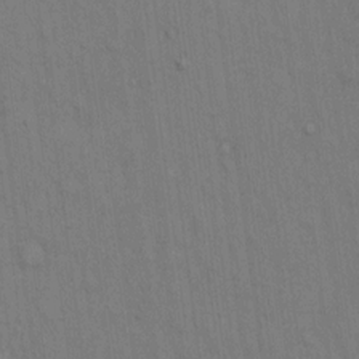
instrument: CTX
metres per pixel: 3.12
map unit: Hto
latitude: 14.2901
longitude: -61.3104
